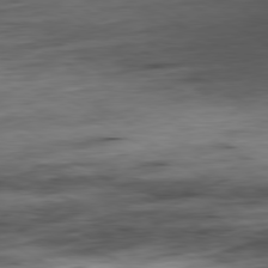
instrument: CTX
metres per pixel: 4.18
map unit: Ap
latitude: -80.8030
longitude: -83.7260
